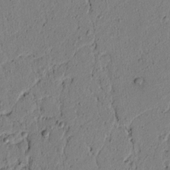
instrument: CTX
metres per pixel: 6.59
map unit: lAvf
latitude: 5.5749
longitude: 165.1998
